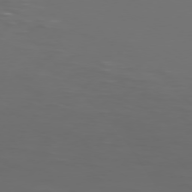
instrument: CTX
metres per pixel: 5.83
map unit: Hpe
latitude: 74.3845
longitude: -125.5749
